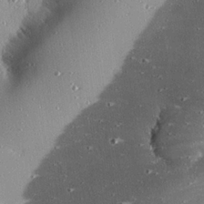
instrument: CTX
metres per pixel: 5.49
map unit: eHh
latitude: 24.0255
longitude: -90.1956
